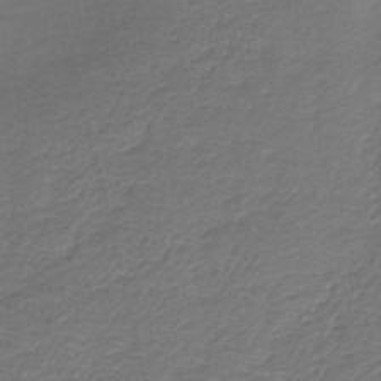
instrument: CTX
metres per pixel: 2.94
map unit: HNb
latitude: -43.1998
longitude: 50.7085
